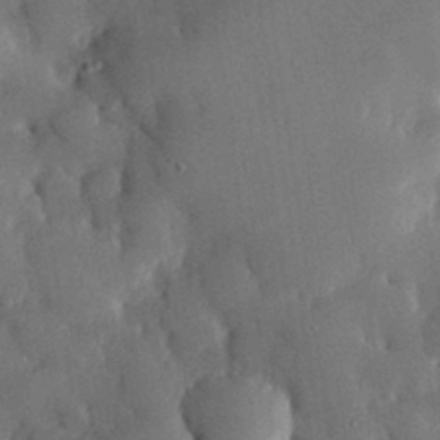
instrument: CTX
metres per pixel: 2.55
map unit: eHh
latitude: 30.1389
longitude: -80.2145
